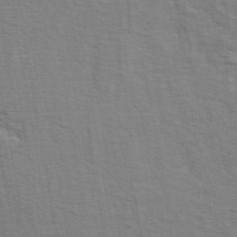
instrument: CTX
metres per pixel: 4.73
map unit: ANa
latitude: 43.1025
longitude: 29.2943
